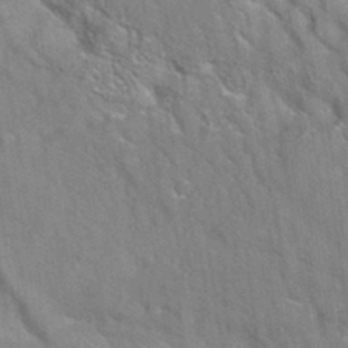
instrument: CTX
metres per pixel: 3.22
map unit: eAb
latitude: 34.8002
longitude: 109.9178
